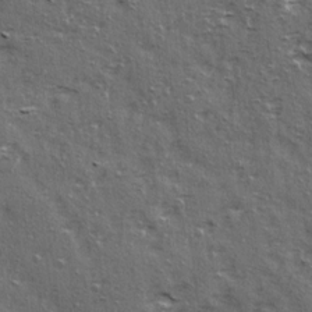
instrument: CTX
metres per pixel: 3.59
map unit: Ave
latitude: 15.5560
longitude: -104.5168
